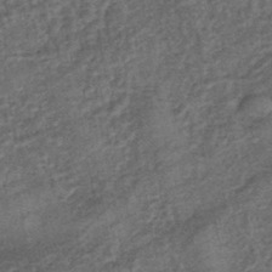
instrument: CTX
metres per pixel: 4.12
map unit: eHb
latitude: -43.3509
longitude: 82.4629
